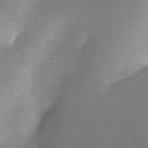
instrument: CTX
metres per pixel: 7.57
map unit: Nhu
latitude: -12.6141
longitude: -41.0458
